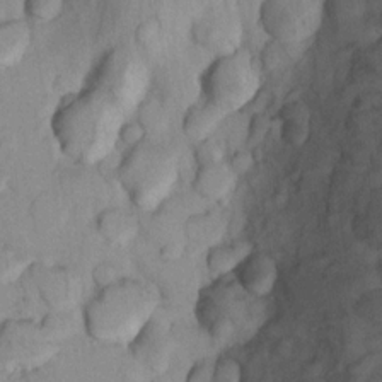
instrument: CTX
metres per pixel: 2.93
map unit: Nhu
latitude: 13.6694
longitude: -28.9513
